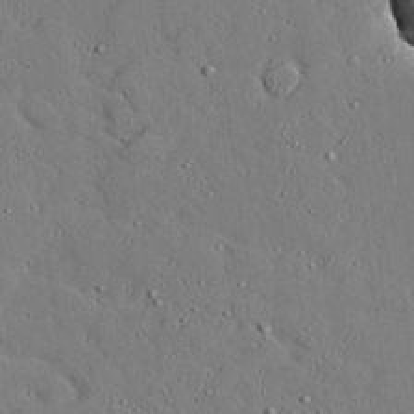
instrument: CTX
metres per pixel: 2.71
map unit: lAvf
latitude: 24.1388
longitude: -110.9514
